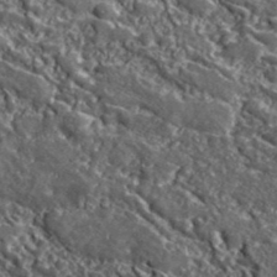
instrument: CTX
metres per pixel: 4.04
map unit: lHvf
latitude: 42.0444
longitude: -90.1389
